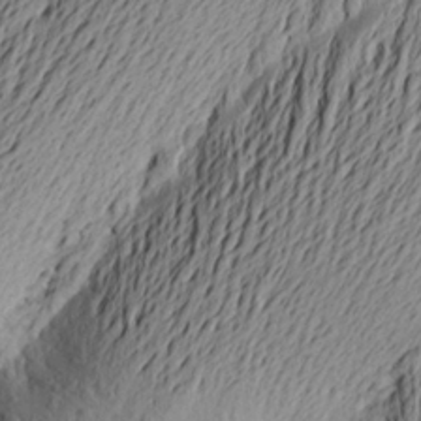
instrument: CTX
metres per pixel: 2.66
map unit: Aa
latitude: 23.2537
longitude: -149.5749
